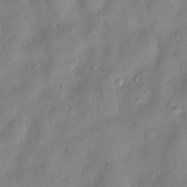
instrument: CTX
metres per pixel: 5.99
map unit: Nhu
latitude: 6.6113
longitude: -24.5734
